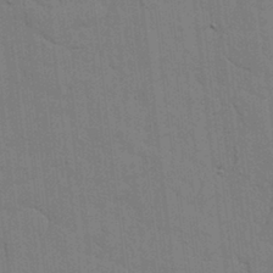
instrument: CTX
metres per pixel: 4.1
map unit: lHvf
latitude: 17.8961
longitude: -113.5371
